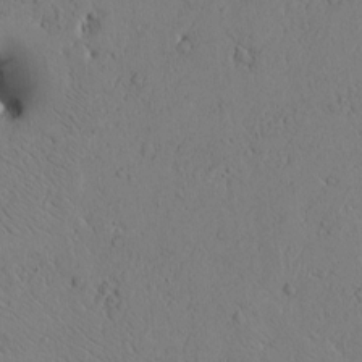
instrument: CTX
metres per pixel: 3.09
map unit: Htu
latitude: -3.4454
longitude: 170.8219
